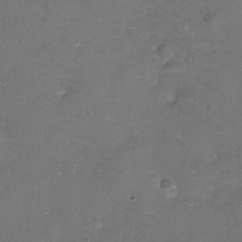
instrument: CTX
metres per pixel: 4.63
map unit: eHh
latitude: -11.4454
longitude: -61.4426
